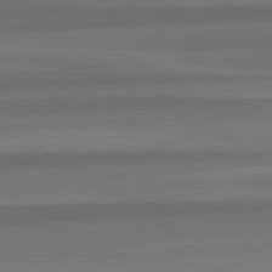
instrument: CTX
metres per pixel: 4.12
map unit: lApd
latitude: 82.6112
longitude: 176.4440
